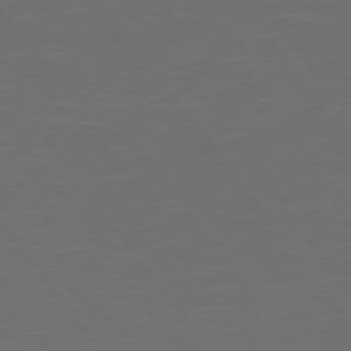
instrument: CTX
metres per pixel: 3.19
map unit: Hpe
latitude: 74.5924
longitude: -124.8758
